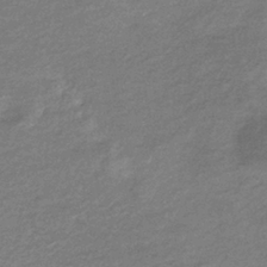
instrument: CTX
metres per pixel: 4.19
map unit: eHb
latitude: -36.7463
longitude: 76.1417
